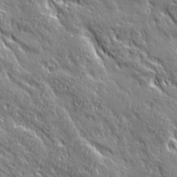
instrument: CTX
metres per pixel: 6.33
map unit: Ave
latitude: 20.3279
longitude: -135.4993
